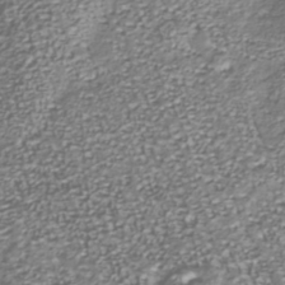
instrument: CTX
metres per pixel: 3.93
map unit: Nhu
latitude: -39.1242
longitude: -81.8772
